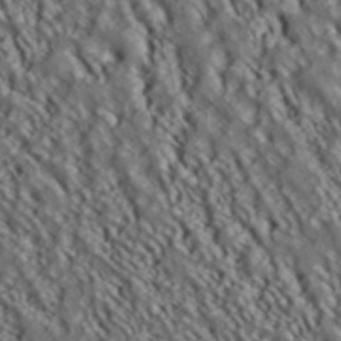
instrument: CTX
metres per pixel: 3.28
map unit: ANa
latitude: 40.0633
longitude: 30.1606
